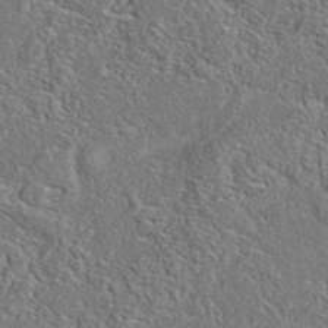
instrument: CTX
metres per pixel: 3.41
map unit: eAb
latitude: 37.4616
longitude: 112.7652
